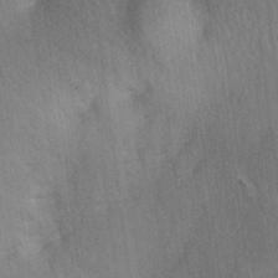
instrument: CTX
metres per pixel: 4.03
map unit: Ave
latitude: -5.9178
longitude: -120.3279
